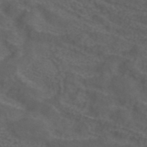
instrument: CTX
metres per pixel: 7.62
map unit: ANa
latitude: 43.5182
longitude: 24.1228
